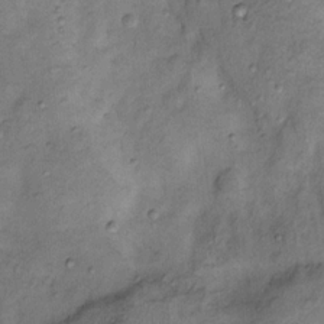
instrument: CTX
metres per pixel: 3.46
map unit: Nhu
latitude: 11.4049
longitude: -28.7435
